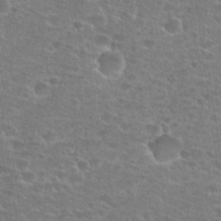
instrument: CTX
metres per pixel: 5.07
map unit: Hto
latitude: 25.9339
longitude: -48.3467
